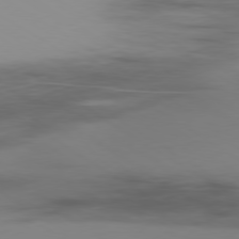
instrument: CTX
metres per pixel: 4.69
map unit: Ap
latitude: -79.8611
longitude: -63.6694
